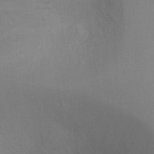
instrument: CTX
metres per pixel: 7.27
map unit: Ht
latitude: -5.4832
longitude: -25.2725
